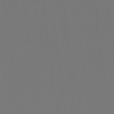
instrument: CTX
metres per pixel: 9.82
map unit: Htu
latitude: -13.7856
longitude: -47.8962
